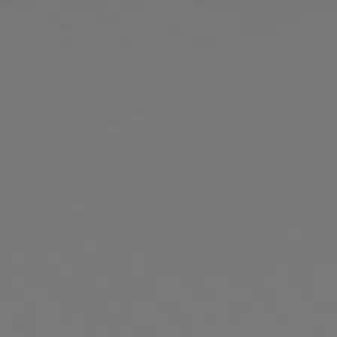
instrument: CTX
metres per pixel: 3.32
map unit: Hpe
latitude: 78.9514
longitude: -139.4615
